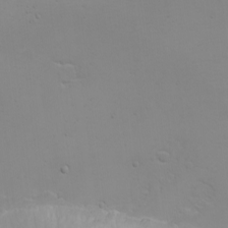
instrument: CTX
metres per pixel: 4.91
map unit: eHh
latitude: -5.4076
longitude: -83.5749
